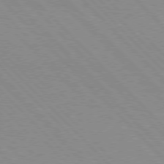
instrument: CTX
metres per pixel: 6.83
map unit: Hpe
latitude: 76.5545
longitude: -155.0269
